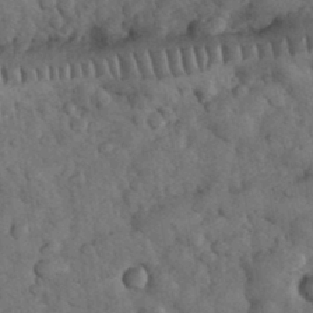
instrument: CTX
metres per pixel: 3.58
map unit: eHh
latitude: 33.7261
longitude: -68.2334
